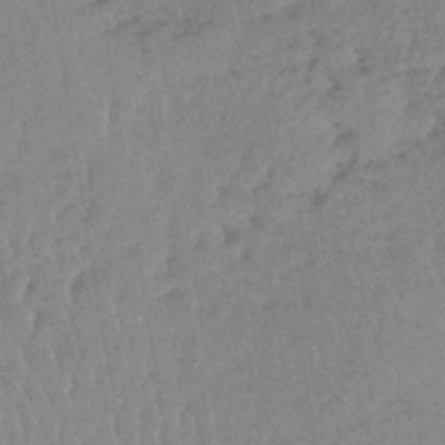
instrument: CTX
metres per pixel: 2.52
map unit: lHb
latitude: -40.2361
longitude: 68.6518
